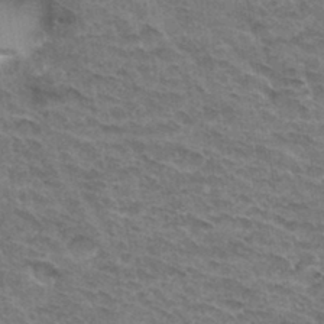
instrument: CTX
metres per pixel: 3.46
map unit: Hto
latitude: 32.8758
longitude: -46.8758
